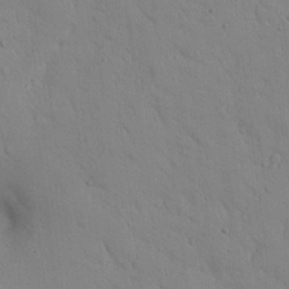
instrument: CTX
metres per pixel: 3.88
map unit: lAvf
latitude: 9.6883
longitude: 168.3873
